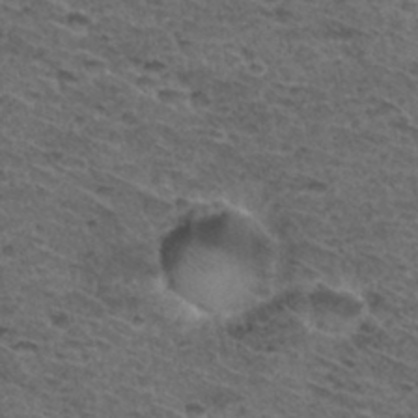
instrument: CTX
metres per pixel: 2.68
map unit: Hto
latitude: 32.9892
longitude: -48.1389
